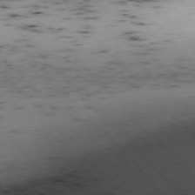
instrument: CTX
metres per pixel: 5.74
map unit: Ap
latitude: -76.5196
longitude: -60.2522
